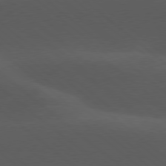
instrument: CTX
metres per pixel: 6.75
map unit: lApd
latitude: 77.9339
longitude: -55.4426
